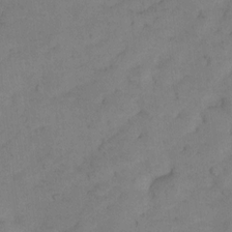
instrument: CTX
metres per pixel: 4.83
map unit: Nhu
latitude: 8.2712
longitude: -23.2159
